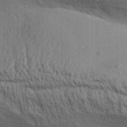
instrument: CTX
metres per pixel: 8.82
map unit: Aa
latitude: 31.8017
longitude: -135.4804
